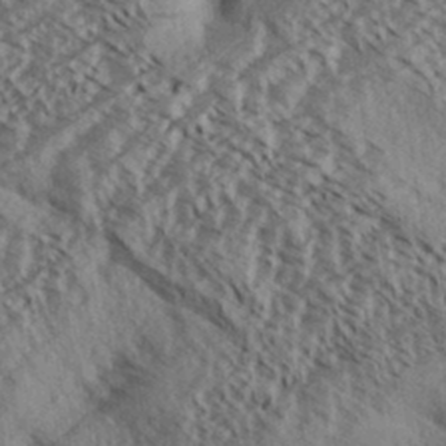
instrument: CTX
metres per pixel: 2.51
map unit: Aa
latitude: 33.0647
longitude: -139.8772
